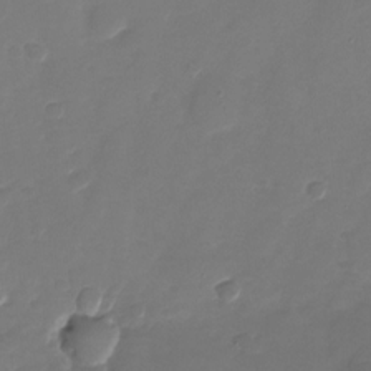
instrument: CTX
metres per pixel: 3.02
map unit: Nhu
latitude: -28.4629
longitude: -66.1766
